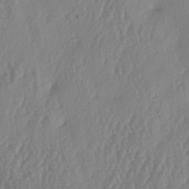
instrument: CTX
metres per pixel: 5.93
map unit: lAa
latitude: -5.6910
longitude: -130.1956
